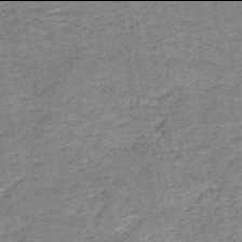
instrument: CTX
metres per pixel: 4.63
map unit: HNb
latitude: -50.0094
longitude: -49.8016
